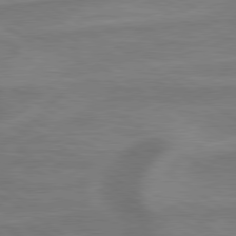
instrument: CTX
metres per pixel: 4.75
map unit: lApd
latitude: 79.6883
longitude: -172.3656
